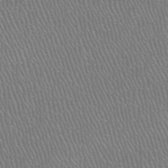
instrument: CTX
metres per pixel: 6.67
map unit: HNhu
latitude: -47.8044
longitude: 29.7100
